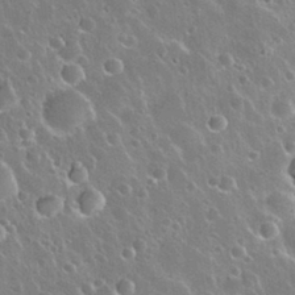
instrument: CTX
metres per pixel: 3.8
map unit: Nhu
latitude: 30.3090
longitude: -55.7827
